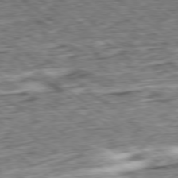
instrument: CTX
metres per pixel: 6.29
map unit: Ap
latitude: -79.1053
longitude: -76.7057
